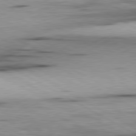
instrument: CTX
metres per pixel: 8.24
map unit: lApd
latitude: 80.3089
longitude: 157.1242
